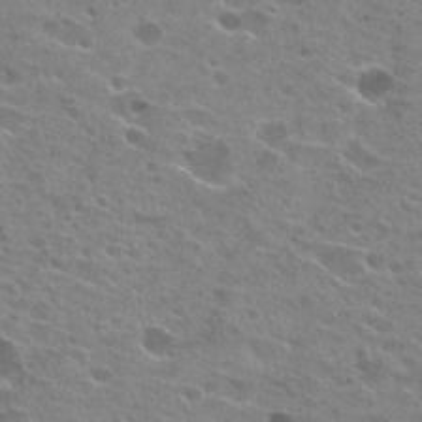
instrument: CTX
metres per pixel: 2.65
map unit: Hto
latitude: 24.0444
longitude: -42.4790
